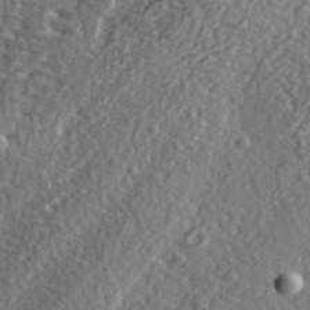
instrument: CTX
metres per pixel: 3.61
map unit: eHh
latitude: 35.0647
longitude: -80.4979
